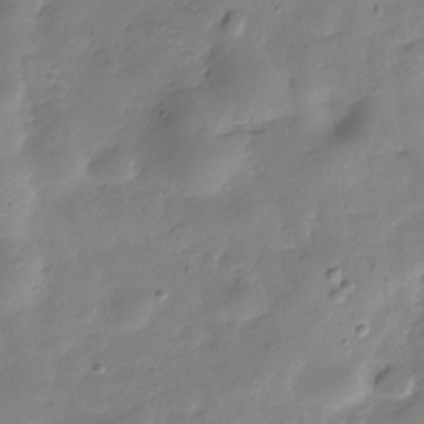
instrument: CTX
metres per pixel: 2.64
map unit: Hve
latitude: -30.5762
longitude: 90.4251
